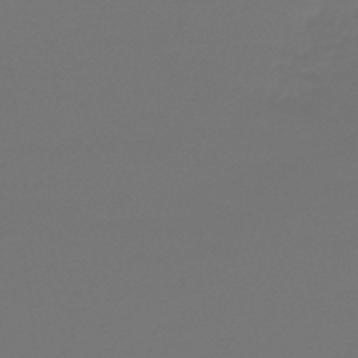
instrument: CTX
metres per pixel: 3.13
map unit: lHb
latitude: -47.8044
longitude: 65.7289
